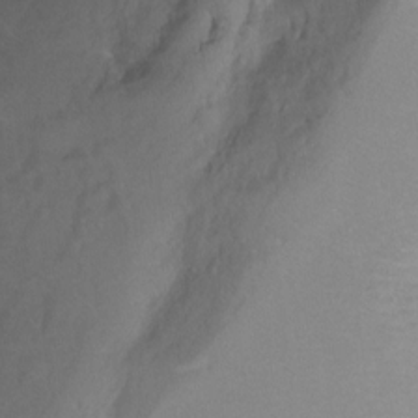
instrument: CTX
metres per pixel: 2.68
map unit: Ht
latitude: -0.0850
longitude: -35.5749
